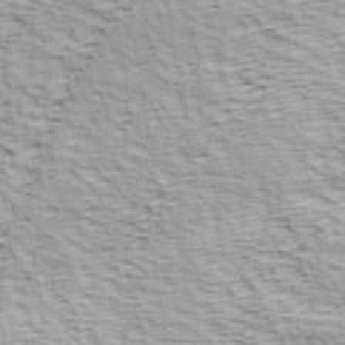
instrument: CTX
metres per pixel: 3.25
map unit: ANa
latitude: 40.5356
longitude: 30.4818
